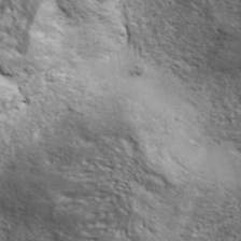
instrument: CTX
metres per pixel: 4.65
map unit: ANa
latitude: 39.3482
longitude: -90.8380
